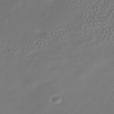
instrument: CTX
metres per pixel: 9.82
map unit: HNhu
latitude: -42.8785
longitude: 95.0864
